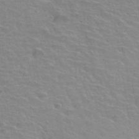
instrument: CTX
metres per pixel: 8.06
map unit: Hto
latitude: 34.1577
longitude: -39.6505
